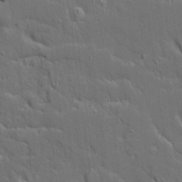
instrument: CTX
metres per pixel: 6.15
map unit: Ave
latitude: 19.5749
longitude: -128.5735
